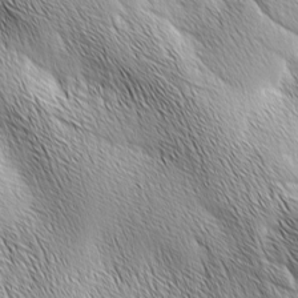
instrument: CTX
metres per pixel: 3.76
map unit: Ave
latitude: 2.0822
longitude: -114.1955
